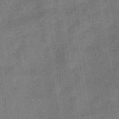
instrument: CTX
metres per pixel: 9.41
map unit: eHb
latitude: -35.6155
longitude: 81.0487
